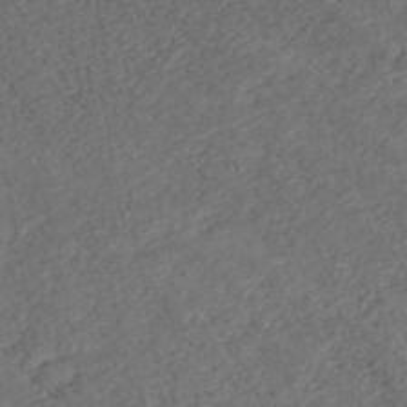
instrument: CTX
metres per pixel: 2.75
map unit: ANa
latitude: 43.6505
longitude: 36.1039
